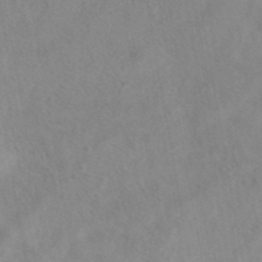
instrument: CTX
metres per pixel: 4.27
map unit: eAb
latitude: 40.9891
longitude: 106.2362
